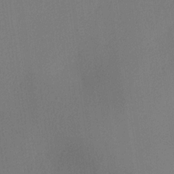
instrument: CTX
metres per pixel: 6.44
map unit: lHvf
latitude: 21.9339
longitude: 140.9353
